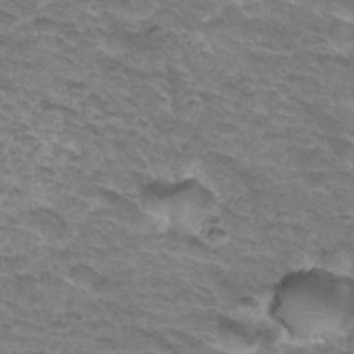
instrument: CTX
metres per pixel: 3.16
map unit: Hto
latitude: 33.3671
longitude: -46.4790
